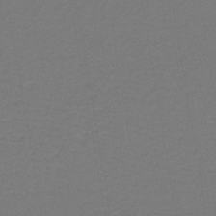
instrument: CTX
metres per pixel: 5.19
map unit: lHb
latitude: -43.0297
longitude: 53.8044
